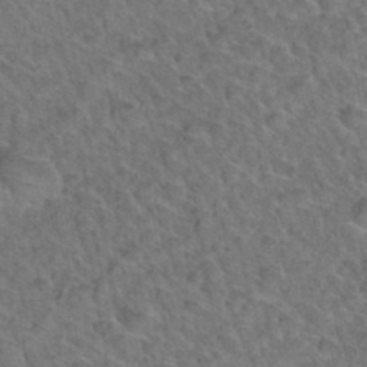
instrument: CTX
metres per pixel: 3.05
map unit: Hto
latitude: 35.0080
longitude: -49.1403
